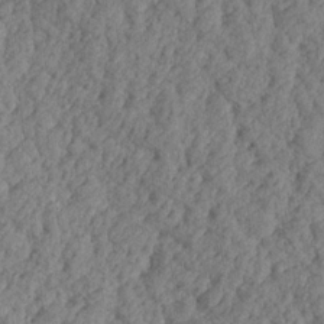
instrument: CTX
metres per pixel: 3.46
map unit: Aa
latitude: 17.8394
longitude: -145.7638
